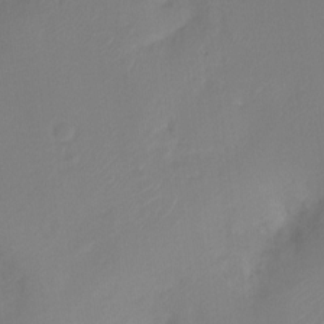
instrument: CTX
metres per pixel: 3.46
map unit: Ht
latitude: -16.8975
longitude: -45.4048
